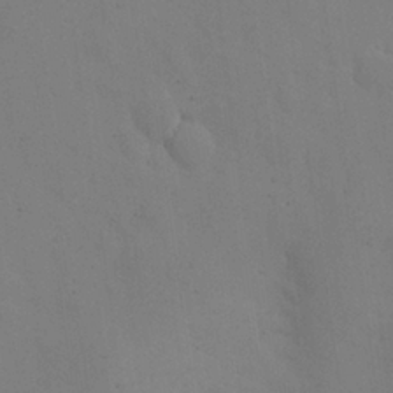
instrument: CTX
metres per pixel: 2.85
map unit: Nhu
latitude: 25.5371
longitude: -72.2712
